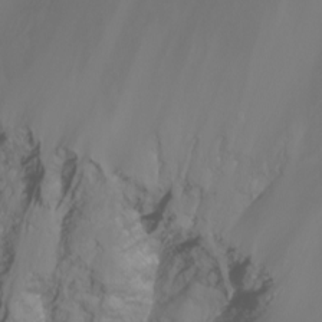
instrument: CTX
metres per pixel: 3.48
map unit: Nhu
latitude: -8.3117
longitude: -80.9136
